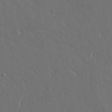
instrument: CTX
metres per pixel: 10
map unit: lAvf
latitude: 15.6883
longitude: -126.4412
